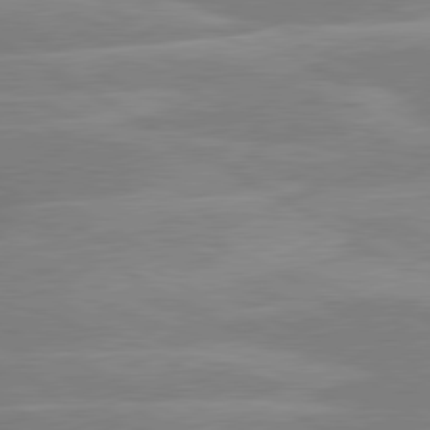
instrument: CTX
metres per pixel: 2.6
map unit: lApd
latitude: 80.1956
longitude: -123.8583
